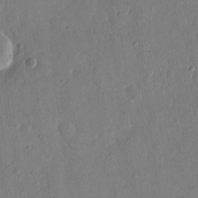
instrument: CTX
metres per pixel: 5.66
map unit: eHh
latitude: 14.9514
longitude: -69.2348
